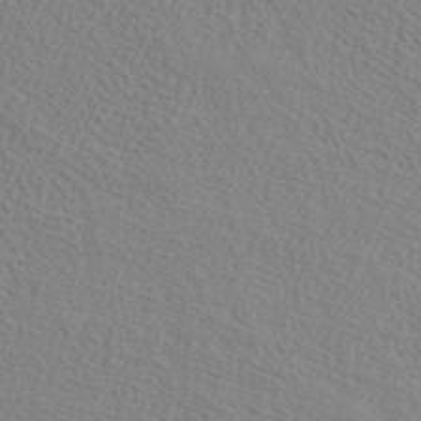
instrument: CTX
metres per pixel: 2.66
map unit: ANa
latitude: 38.7813
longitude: 20.8219
